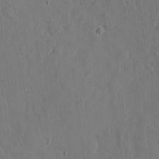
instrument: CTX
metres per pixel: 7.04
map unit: eHh
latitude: 6.6113
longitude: -72.9136
